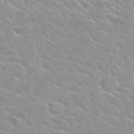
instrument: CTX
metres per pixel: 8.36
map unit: Nhu
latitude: 30.3090
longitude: -50.4034
